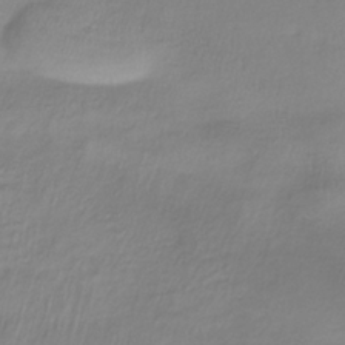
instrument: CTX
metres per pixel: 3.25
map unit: lHb
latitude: -37.2753
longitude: 69.5588
